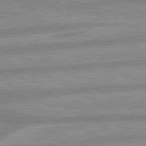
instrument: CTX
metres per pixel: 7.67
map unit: lApd
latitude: 80.0444
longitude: -166.3656
